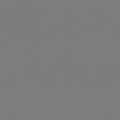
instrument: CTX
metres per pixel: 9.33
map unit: Hpe
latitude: 78.7435
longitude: -139.5938
